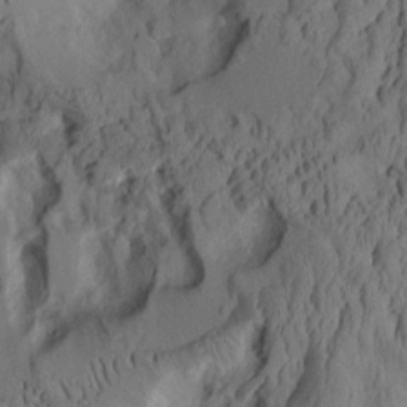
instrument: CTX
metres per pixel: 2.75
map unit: Aa
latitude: 8.7624
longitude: -127.2915
